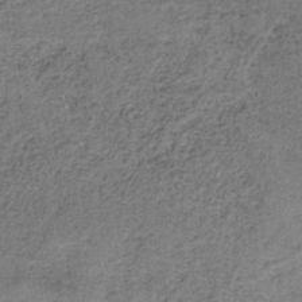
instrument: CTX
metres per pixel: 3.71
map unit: HNb
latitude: -34.5763
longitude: 54.0850
